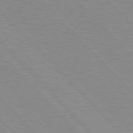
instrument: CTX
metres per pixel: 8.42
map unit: Hpe
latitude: 76.4979
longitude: -126.7435
